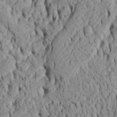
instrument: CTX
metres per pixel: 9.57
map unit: Htu
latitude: -5.6155
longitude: 152.4629
